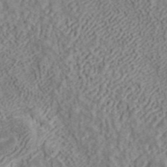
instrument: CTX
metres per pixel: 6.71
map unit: ANa
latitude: 42.0822
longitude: 18.5952
